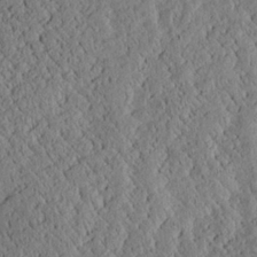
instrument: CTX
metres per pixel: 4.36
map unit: Aa
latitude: 24.6301
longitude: -133.5371
